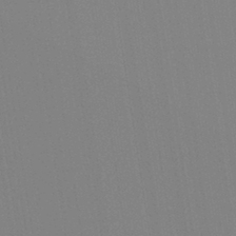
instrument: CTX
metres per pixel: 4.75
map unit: Aa
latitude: 33.0836
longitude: -142.8569
